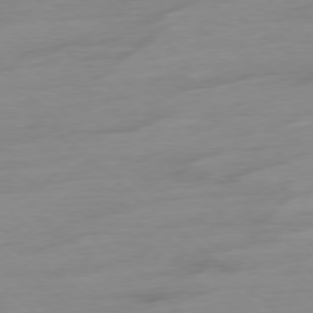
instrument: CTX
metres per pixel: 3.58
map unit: Ap
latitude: -78.3873
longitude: -59.9717
